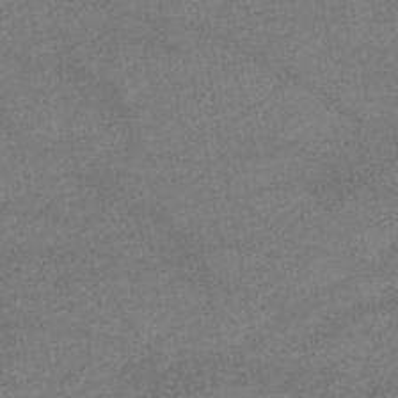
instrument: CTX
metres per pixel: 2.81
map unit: lHb
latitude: -45.5399
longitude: 62.1228
